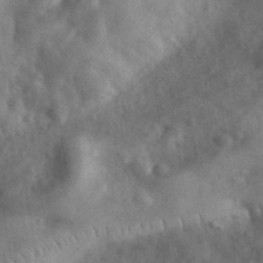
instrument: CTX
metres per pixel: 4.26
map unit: eHh
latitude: 32.0255
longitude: -72.6680
